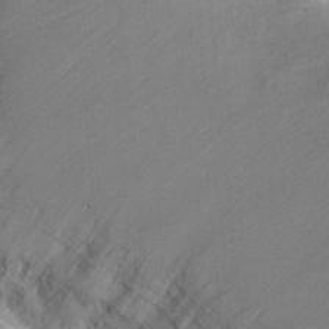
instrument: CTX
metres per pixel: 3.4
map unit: Nhu
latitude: 27.8583
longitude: -54.8569
